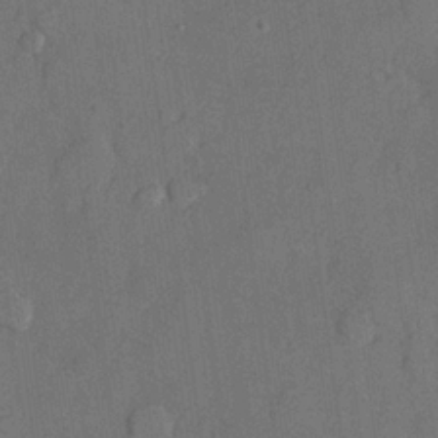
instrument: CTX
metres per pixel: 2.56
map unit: lHvf
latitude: 22.4034
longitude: 145.2565
